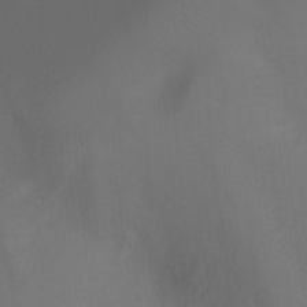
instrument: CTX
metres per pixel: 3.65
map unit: Ht
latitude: -6.9163
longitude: -27.0270
